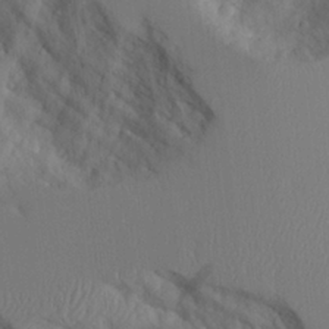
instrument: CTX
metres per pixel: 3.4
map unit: Aa
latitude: 25.5371
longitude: -131.7828
